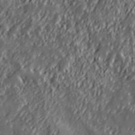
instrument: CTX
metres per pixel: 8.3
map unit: lHvf
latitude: 39.4426
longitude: -88.6113
